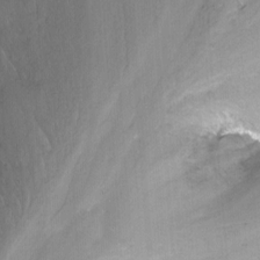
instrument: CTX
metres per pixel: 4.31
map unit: Nhu
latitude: -13.1431
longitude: -57.9528
